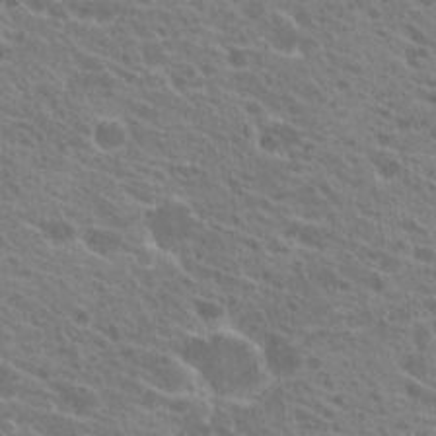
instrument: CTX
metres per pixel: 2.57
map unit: Hto
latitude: 22.6490
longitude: -39.0269
